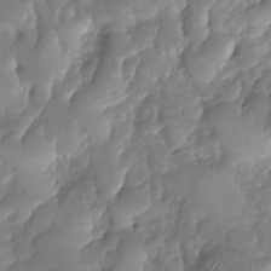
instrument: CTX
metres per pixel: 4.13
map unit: Nhu
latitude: -29.2943
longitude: -60.9136
